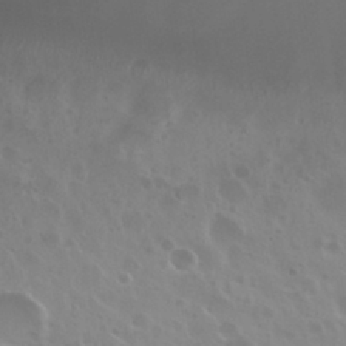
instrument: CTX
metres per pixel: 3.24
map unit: Nhu
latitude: 30.4601
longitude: -55.2348
